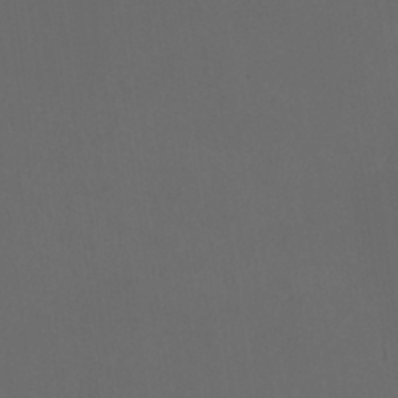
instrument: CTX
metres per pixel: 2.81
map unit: HNhu
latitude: 0.1200
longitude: -1.3292
